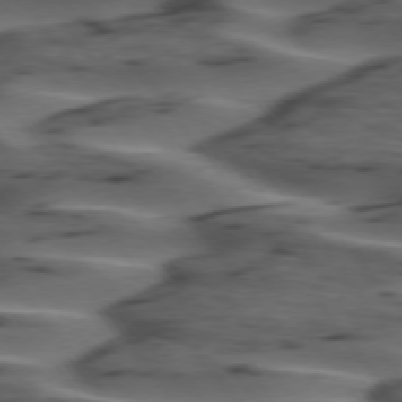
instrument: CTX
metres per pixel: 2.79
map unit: lApd
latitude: 75.2348
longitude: -70.8380
